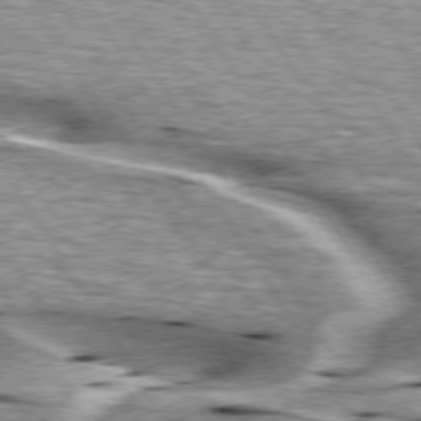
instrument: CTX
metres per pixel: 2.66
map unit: lApd
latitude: 75.9150
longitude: -59.6316
